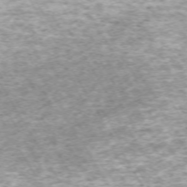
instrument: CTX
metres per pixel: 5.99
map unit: Hpe
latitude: -70.8786
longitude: 13.8611
